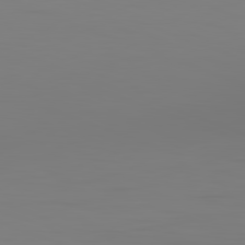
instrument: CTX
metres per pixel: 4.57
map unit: Hpe
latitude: -82.4818
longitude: 8.0850
